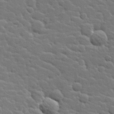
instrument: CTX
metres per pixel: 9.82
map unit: Hve
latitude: 25.8961
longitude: 144.4251
